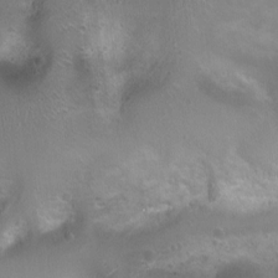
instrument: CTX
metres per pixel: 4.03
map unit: Ht
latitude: 4.1011
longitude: -19.4426
